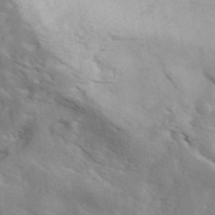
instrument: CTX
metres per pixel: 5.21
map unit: ANa
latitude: 49.0836
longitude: -81.8583
